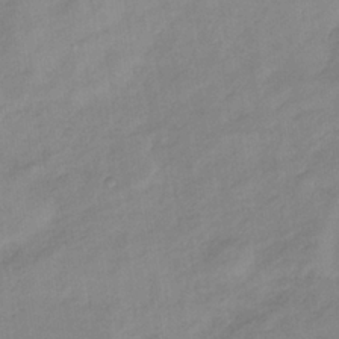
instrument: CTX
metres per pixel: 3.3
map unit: HNb
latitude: -33.5399
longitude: 64.3307
